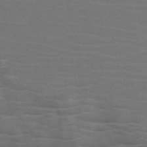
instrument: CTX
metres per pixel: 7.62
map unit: HNb
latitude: -50.4062
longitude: -46.2901
